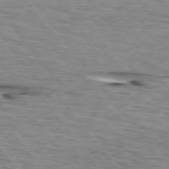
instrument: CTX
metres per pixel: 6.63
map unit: lApd
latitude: 74.8569
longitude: -72.2334
